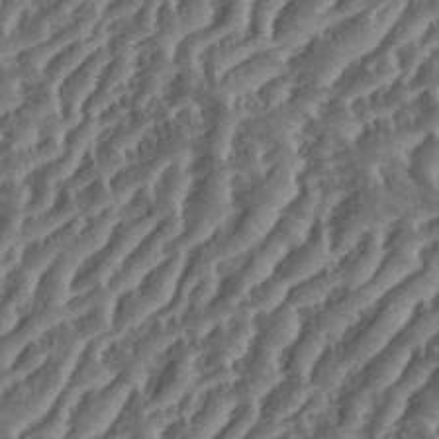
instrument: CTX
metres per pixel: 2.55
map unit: eHh
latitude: 36.4979
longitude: -133.9717
